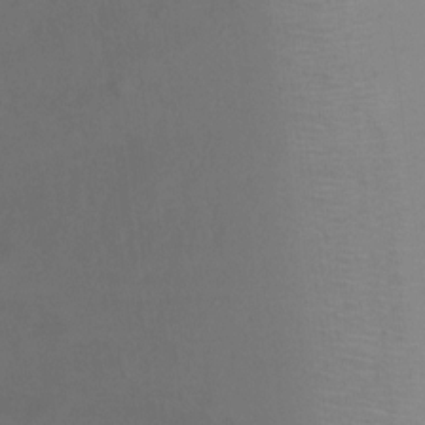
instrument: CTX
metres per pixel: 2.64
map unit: Ht
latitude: 0.5734
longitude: -36.0633
